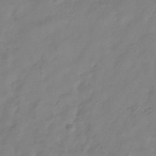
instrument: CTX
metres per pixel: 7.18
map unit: Hve
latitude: -33.6533
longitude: 91.4266
